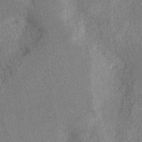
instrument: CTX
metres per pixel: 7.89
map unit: eHh
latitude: -40.0094
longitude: -26.9514
